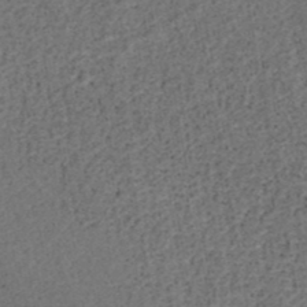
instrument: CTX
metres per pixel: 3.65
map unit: ANa
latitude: 39.4426
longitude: 21.8044
